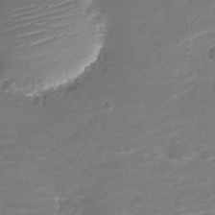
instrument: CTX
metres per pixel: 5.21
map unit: Nve
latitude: -20.2172
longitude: 103.3888
